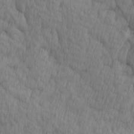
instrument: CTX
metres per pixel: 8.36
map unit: Ave
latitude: 12.6680
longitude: -106.1767
